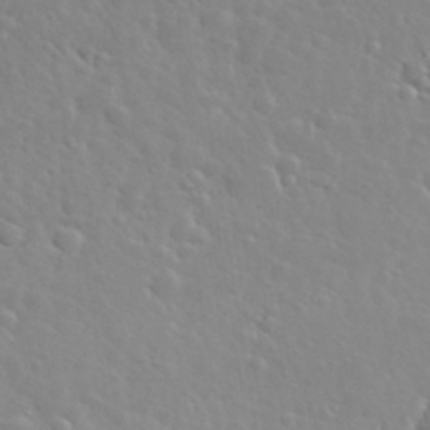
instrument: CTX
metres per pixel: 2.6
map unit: eHh
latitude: 35.6505
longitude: -60.3467
